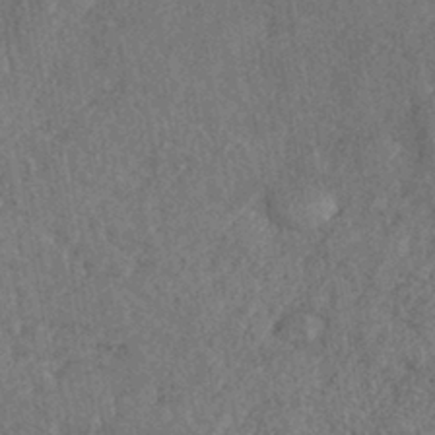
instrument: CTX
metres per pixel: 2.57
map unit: eHh
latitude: -41.4643
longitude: 120.6896
